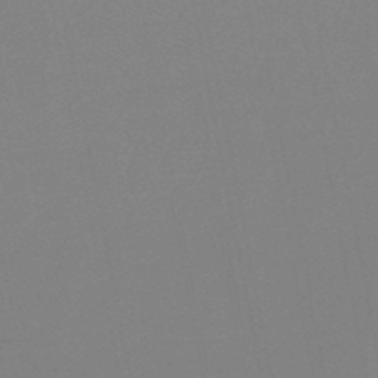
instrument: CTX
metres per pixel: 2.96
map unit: lHb
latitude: -48.3873
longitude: 69.3698
